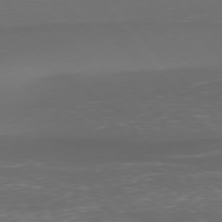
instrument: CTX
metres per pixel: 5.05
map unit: Ap
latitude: -77.8611
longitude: -63.9150
